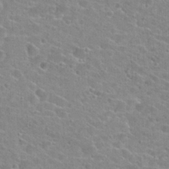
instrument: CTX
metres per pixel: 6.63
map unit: Hto
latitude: 24.1388
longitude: -43.8583
